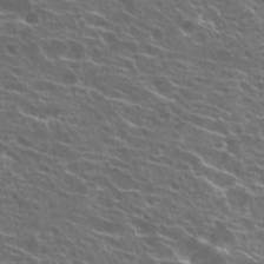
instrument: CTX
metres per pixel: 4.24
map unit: Hto
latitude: 22.4412
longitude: -40.4412
